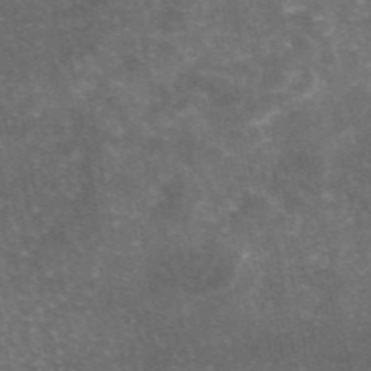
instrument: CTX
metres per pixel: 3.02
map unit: eAb
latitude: 46.1956
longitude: 119.7100
